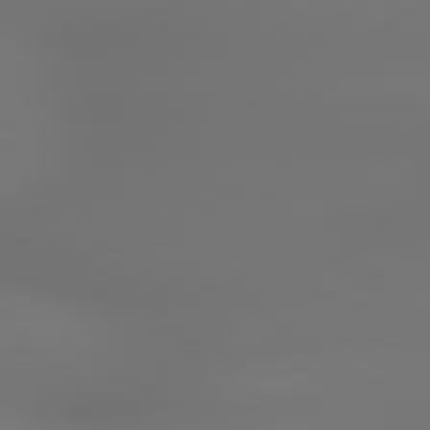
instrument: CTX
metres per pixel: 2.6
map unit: lApd
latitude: 79.3860
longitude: -137.0459
